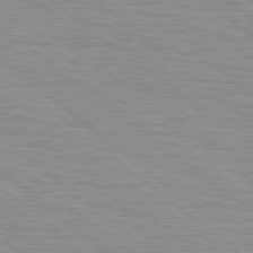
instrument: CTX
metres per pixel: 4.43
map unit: Hpe
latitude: 78.8758
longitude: -140.8002
